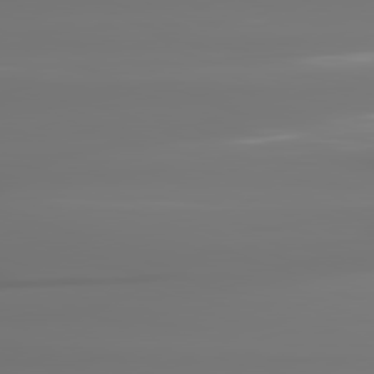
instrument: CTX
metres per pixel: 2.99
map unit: lApd
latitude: 81.6883
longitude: -144.8002
